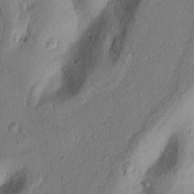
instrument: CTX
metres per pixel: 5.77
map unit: Nhu
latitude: 19.2915
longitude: -76.9891
